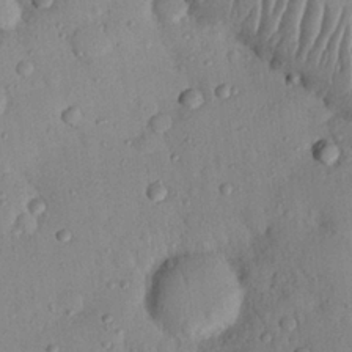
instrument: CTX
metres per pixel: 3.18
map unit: Nhu
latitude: 22.7435
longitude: -75.6316
